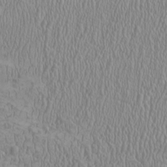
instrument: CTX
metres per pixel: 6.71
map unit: HNhu
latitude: -1.0109
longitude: 1.9745
